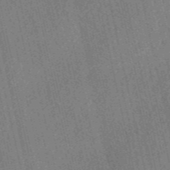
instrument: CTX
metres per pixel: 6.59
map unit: ANa
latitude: 48.0822
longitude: -75.9906
